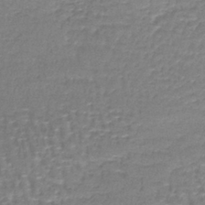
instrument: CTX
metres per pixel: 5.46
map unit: lHb
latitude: -41.4454
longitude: 59.1053
